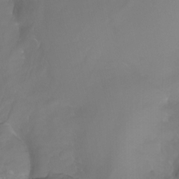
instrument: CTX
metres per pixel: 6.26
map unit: Nhu
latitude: -7.8611
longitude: -77.2726
